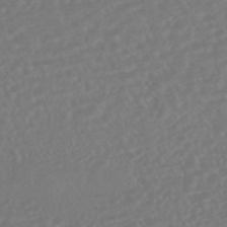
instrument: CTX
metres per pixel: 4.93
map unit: HNhu
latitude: -45.4077
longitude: 103.8422
